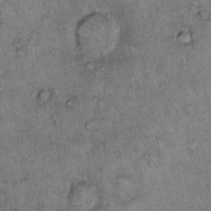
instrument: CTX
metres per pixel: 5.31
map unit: Hto
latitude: 12.1389
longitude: -58.2523
